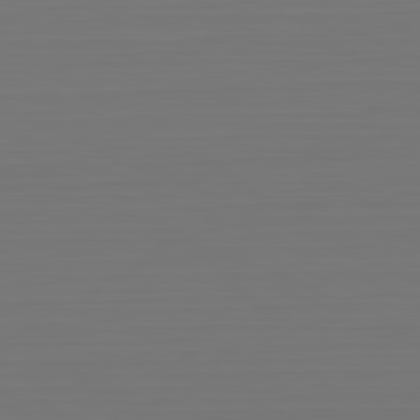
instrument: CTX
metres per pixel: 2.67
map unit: Hpe
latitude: -81.7100
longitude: 7.0108
